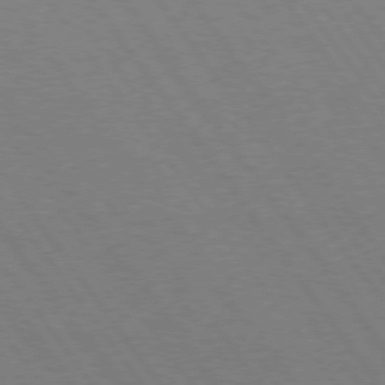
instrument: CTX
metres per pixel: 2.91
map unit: Hpe
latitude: 74.7813
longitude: -137.2159
